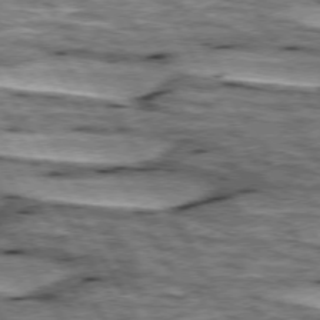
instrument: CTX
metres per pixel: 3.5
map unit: lApd
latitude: 74.3467
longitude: -55.8961
